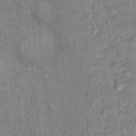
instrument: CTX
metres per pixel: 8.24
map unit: Ht
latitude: 14.4412
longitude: -39.3293
